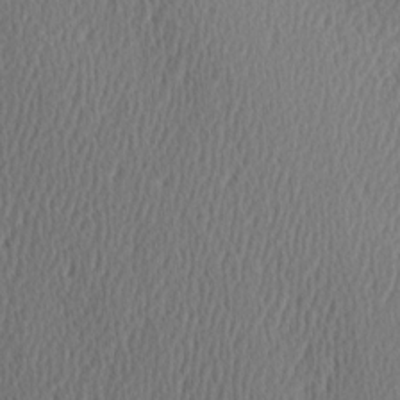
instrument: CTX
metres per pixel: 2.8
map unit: Hve
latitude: 3.1592
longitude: -124.6112
